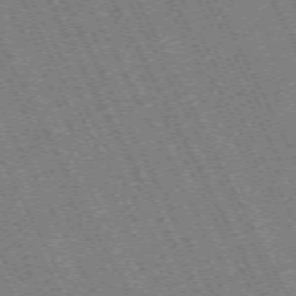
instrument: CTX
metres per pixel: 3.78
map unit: Hpe
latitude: -70.8975
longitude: 10.6708
